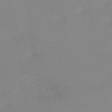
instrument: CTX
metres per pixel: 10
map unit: HNb
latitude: -54.1984
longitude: -48.5735
